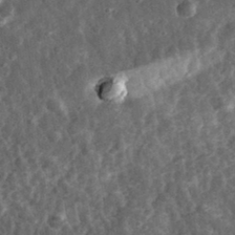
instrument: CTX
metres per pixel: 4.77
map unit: eHh
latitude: 33.3671
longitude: -79.2348
